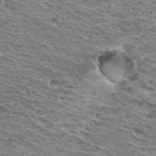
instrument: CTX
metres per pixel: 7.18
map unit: Hto
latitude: 33.1970
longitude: -40.0255
